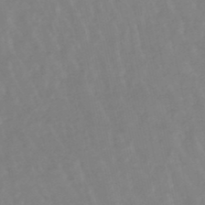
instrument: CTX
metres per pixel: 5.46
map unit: lHb
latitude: -48.7463
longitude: 77.7478
